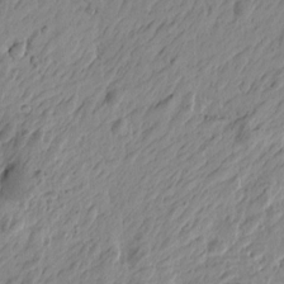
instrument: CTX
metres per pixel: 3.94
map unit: Htu
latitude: -4.1039
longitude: -179.6694
